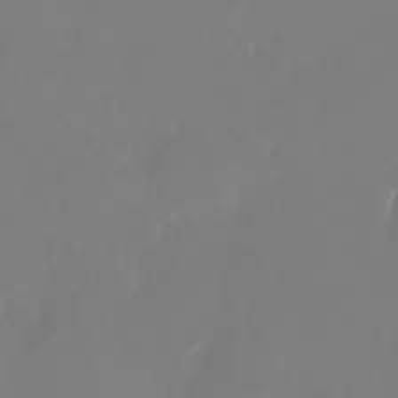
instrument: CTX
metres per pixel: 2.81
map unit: Nhu
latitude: -26.4440
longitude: -72.5735
